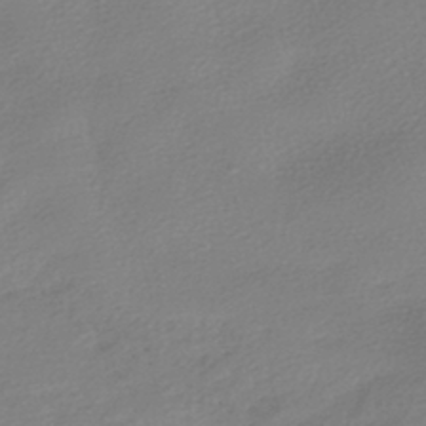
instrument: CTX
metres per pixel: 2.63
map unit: HNhu
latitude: -40.7841
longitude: 94.0094
